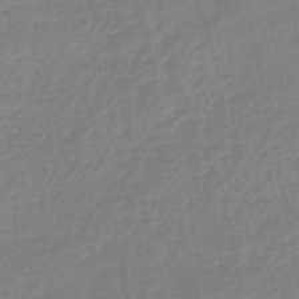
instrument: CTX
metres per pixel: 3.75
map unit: eHb
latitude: -45.8045
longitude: 81.6722
